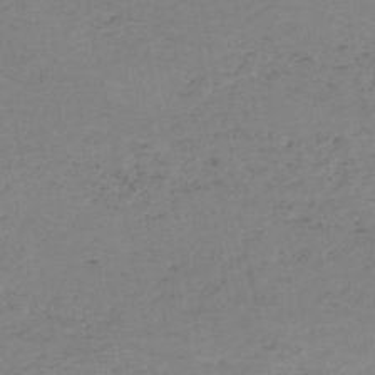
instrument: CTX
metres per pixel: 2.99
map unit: HNb
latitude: -52.3306
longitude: -51.9528
